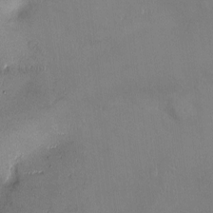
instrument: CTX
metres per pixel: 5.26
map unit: Ht
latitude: -4.1039
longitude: -14.0822
